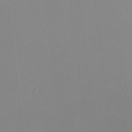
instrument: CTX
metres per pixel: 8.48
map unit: HNhu
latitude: 10.5357
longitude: 22.4440
